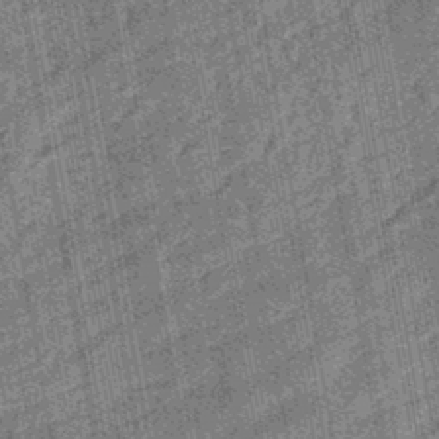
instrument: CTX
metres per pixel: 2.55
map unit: eHb
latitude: -43.8233
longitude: 85.8800
